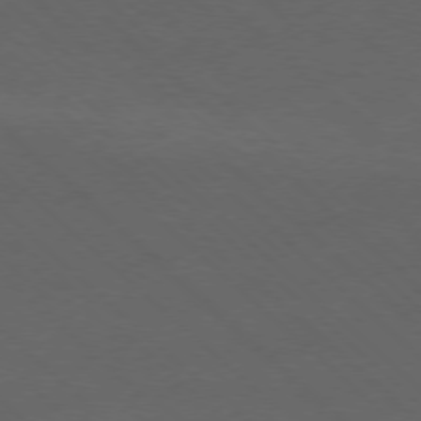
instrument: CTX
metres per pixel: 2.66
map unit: Ap
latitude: -77.8800
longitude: -68.4979
